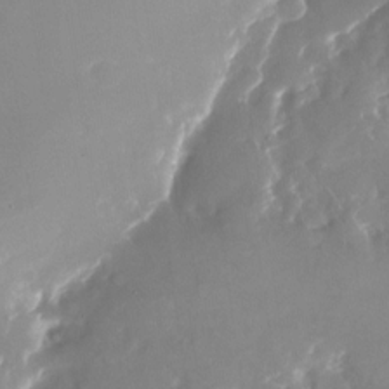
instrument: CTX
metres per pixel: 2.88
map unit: Nhu
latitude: -25.1809
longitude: -73.1593
